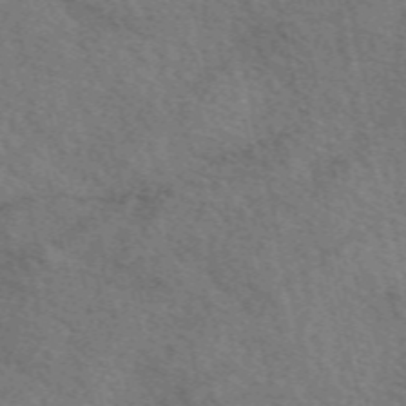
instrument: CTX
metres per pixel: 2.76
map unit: eAb
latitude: 51.1214
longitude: 113.8989
